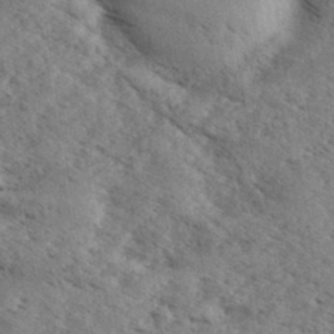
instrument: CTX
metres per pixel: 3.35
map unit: eHh
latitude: 35.3859
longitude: -140.3467
